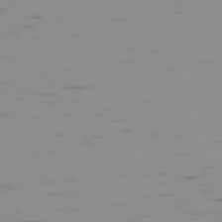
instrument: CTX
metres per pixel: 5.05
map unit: Hpe
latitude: -74.0472
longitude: 7.0108
